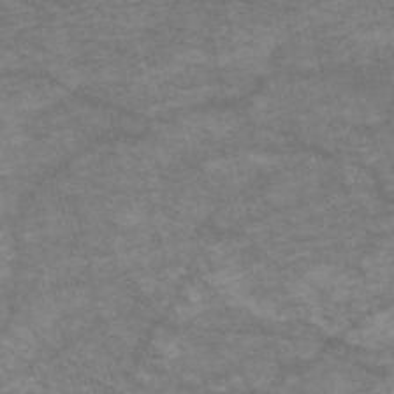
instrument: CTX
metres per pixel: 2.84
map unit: HNb
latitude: -53.9556
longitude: -43.6505
